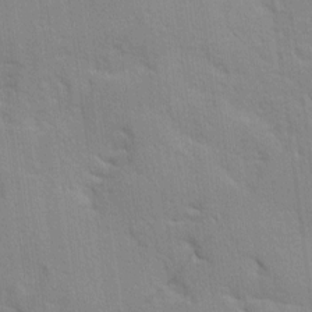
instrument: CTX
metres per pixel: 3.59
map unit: Ave
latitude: 10.0444
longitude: -102.8191
